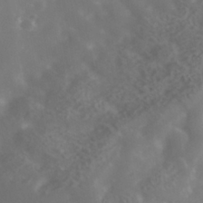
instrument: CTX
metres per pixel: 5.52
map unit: Nhe
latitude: -40.5007
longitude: -99.4237
